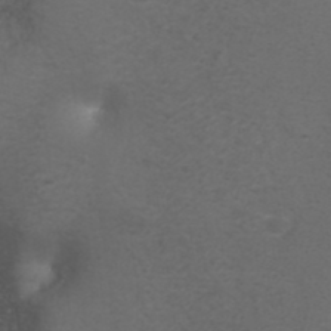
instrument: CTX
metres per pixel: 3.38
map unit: ANa
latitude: 38.7624
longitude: 23.7289
